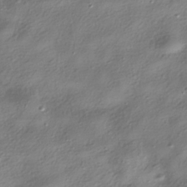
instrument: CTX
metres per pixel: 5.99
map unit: HNhu
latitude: -40.4062
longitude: 101.6721
